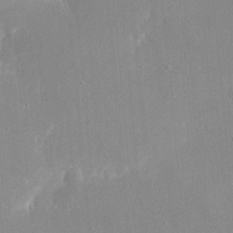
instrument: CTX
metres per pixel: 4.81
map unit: eHh
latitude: 20.3468
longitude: -67.9906
